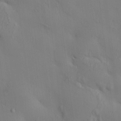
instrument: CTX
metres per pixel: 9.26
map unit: HNhu
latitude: 10.0255
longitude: 15.5399
